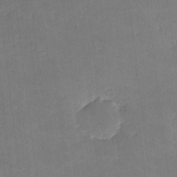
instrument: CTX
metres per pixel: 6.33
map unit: lHvf
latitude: -11.0109
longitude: -101.3860
